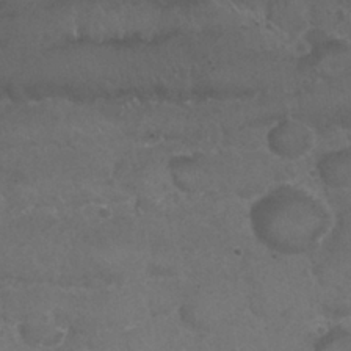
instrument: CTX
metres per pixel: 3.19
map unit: Nhu
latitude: 26.1200
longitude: -52.3467
